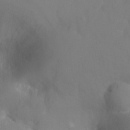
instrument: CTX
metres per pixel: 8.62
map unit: Ht
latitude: -1.6344
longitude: -33.6505
